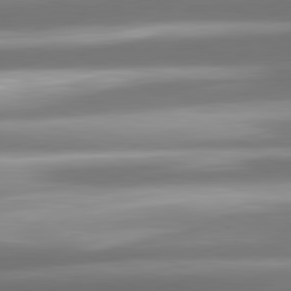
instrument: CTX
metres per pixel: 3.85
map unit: lApd
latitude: 81.1781
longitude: -142.5735
